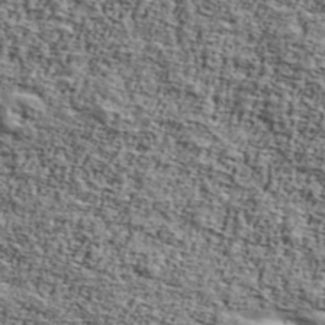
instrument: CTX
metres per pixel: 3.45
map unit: Ave
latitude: 42.9514
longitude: -110.0633
